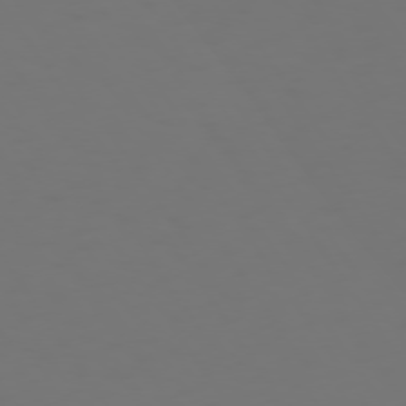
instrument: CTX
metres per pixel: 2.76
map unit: Hpe
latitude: 73.6316
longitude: -127.5749
